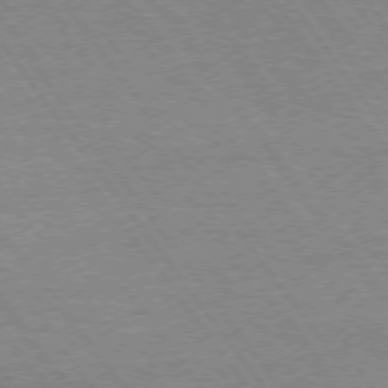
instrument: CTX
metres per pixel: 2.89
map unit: Hpe
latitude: 73.1215
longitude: -141.1403
